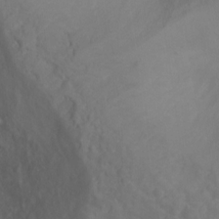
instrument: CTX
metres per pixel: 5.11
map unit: Ht
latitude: -2.5384
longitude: -33.4237
